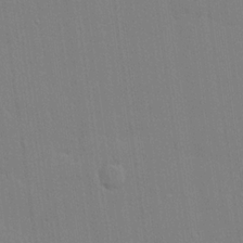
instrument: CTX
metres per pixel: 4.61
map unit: lHvf
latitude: 21.2915
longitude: 142.5762
